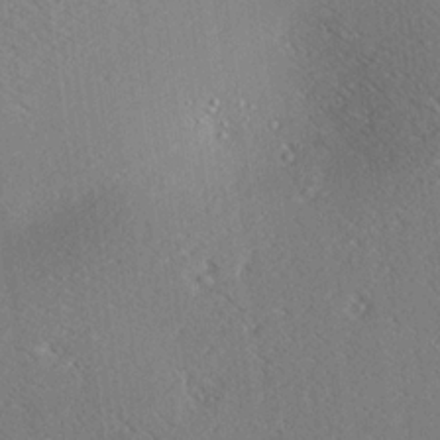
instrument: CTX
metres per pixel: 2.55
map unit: Ave
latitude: 18.3656
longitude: -139.8016
